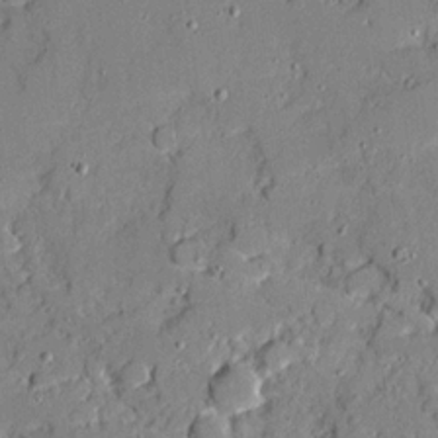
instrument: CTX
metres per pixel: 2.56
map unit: Ave
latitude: 18.8191
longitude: -128.1011
